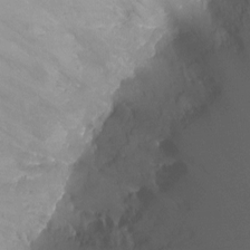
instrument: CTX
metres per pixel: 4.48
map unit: Ht
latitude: -4.6518
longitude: -26.4034
